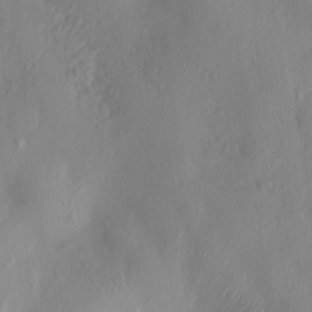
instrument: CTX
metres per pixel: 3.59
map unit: HNhu
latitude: 3.6505
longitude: -4.8380
